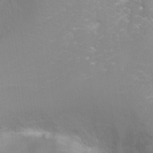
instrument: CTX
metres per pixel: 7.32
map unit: Ht
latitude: -1.6911
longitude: -32.6490
